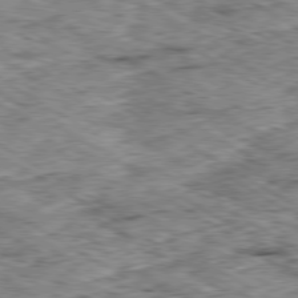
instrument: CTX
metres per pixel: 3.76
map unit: Ap
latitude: -80.2740
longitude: -49.1214
